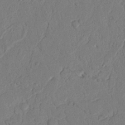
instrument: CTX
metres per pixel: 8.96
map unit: Nhu
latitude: 19.8394
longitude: -76.6301
